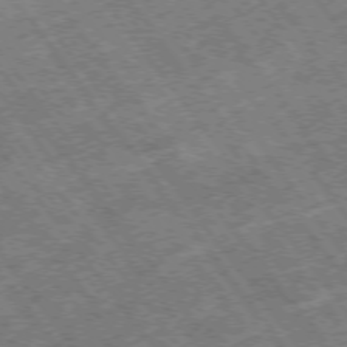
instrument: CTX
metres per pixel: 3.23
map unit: Hpe
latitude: -75.5022
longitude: -19.1781
